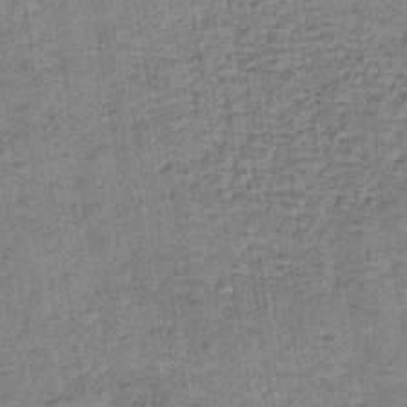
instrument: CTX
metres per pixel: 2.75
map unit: lHb
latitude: -38.6141
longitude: 60.2362
